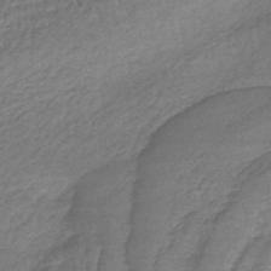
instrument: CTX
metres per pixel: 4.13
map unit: lHb
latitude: -39.8800
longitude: 70.2362
